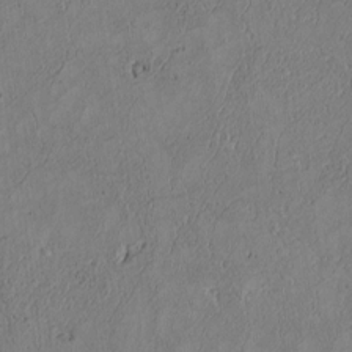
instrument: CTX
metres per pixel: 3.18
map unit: Htu
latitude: 2.4034
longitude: 149.6344
